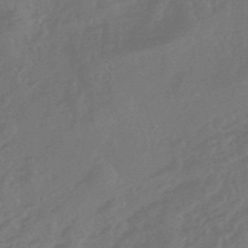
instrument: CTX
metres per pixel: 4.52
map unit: HNhu
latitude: -46.7274
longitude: 91.8612
